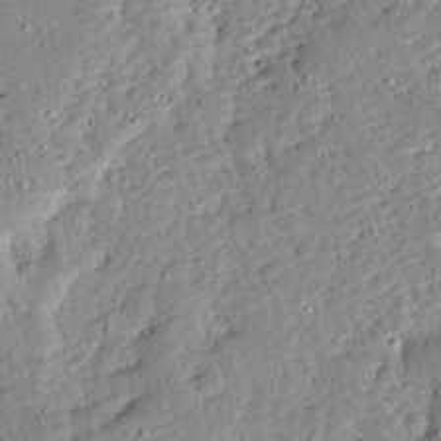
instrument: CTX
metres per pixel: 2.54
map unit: Ave
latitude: 13.2915
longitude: -136.8002
